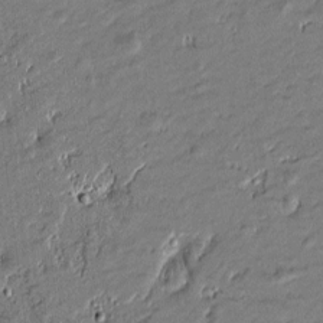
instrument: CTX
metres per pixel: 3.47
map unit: Htu
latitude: -6.8408
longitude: 176.9353
